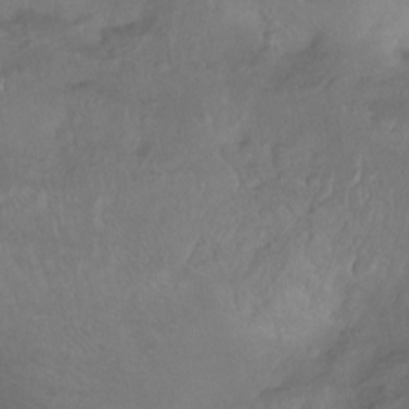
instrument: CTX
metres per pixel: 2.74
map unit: Hto
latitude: -14.0661
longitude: -43.8961
